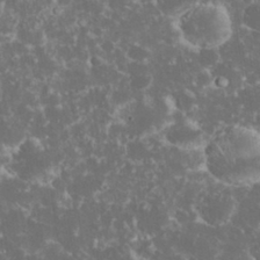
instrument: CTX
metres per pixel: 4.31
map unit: eHh
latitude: 33.1970
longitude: -61.7827
